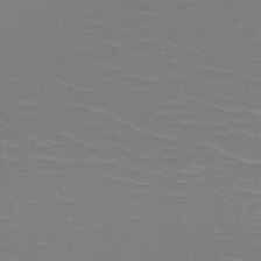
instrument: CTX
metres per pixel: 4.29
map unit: HNb
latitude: -50.7841
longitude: -47.0081
